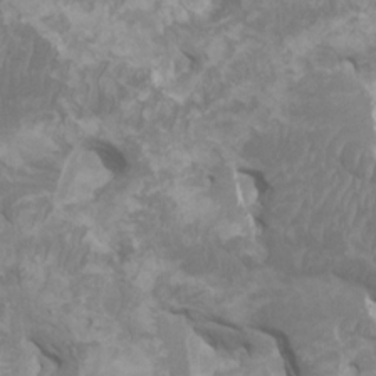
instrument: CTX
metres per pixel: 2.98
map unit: HNhu
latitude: 2.0444
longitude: -1.1025
